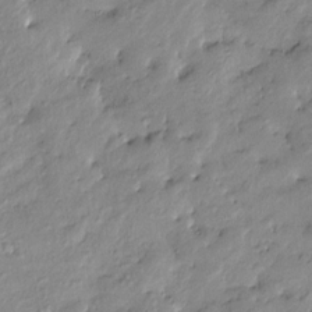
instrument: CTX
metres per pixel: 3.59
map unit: Htu
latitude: -9.1809
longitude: 176.8030
